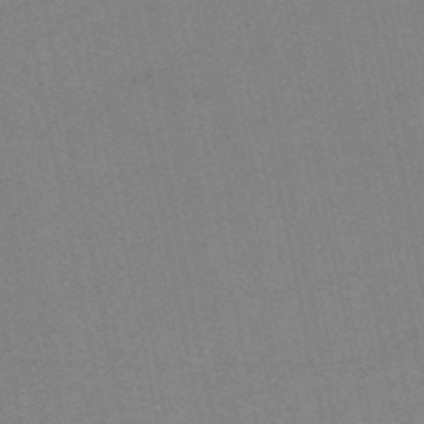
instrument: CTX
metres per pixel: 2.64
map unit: HNb
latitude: -52.0661
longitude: -44.3278
